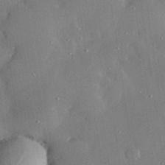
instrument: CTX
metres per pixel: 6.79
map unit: lHvf
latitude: 33.1781
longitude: -91.9339
